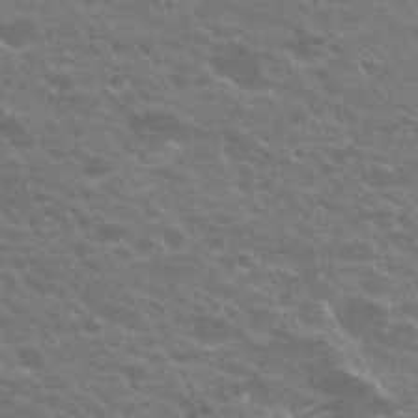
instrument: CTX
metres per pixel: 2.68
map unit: Hto
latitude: 24.6112
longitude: -37.0081
